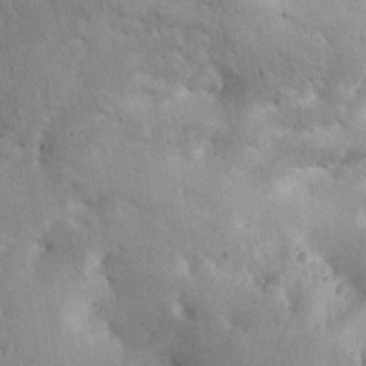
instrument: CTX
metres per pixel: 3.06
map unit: Aa
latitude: 28.8947
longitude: -146.4790
